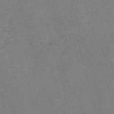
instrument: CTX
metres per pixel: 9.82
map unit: Nve
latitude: -59.4265
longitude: 65.2187
